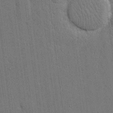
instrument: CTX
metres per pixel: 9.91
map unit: eHh
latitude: 15.7828
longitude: -68.9136
